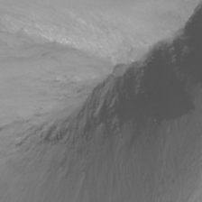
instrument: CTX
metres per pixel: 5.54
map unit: Nhu
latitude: -13.7478
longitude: -63.0459
